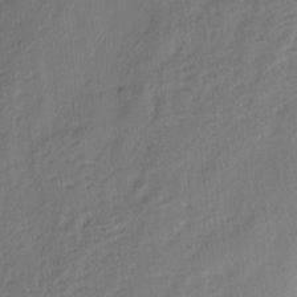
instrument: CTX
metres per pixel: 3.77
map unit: eHh
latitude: 3.5749
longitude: -77.2915
